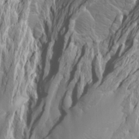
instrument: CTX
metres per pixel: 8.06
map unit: Htu
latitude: -7.8800
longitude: -64.9892
